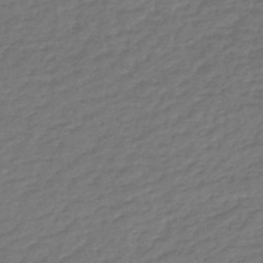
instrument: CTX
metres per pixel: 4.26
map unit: HNb
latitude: -49.2565
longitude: 58.6896
